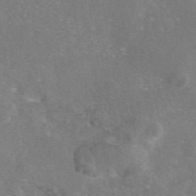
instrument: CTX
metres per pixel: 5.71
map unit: eAb
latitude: 46.4223
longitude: 111.2942
